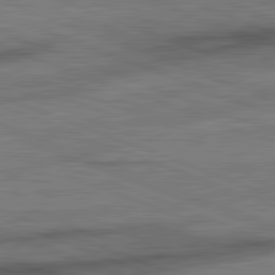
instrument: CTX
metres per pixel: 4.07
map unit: lApd
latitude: 82.2900
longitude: -161.4426
